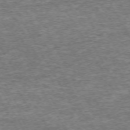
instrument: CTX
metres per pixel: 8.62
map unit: Hpe
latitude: -71.8422
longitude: 13.5021
